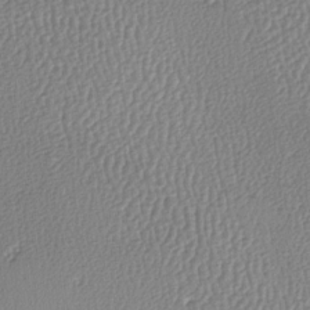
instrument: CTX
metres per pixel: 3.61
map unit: lAa
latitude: -8.9731
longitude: -128.7813
